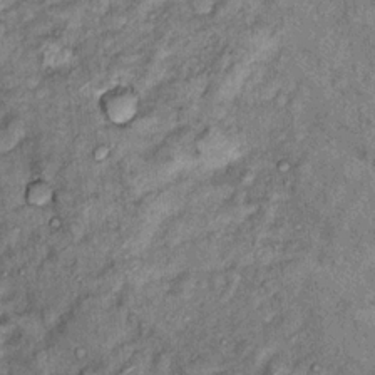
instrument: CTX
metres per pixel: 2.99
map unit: Hto
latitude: 13.7639
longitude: -34.3845
